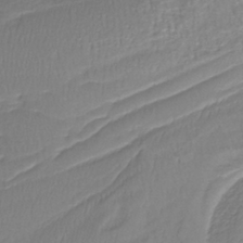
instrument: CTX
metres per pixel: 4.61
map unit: lHb
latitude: -37.5588
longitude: 58.6896
